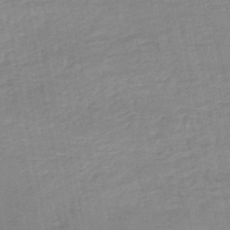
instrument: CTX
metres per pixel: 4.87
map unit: HNb
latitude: -48.1228
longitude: 58.5762
